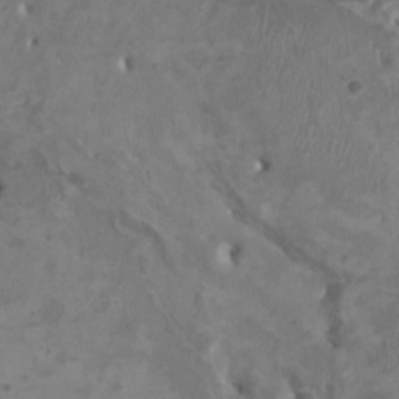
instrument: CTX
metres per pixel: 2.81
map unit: HNhu
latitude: 2.8947
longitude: -3.6883
